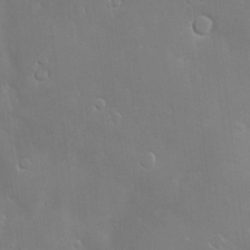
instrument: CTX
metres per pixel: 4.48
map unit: Hve
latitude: -10.3684
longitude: 173.8233
